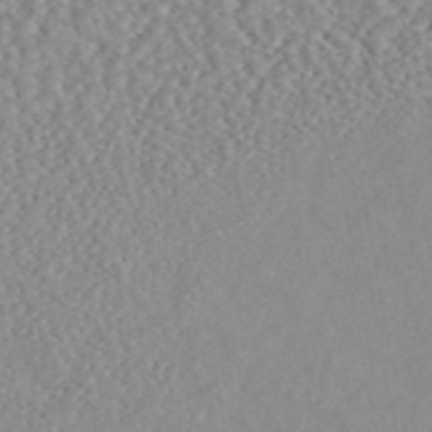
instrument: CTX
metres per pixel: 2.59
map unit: ANa
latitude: 45.7072
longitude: 50.0661
